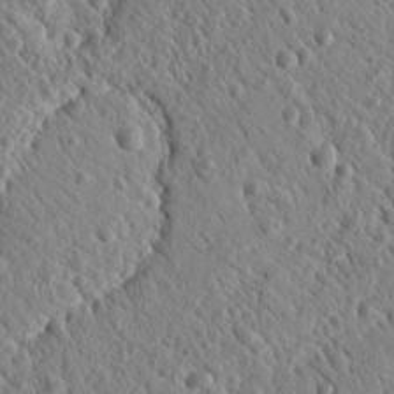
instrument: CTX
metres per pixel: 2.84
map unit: Nhu
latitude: 20.4790
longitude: -79.0459
